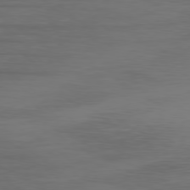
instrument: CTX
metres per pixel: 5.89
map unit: Ap
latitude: -79.0864
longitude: -71.3293
